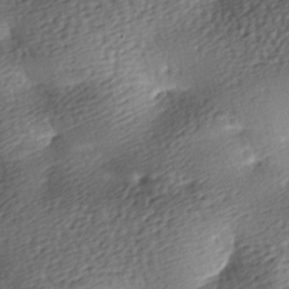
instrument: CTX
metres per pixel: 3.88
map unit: lAa
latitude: -8.6896
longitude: -126.4412
